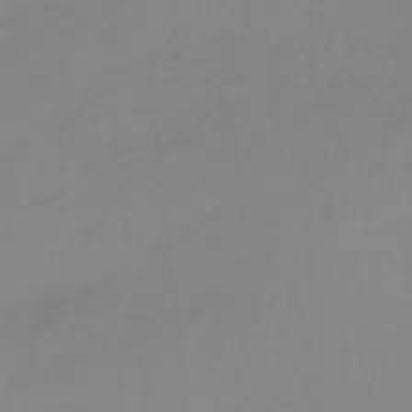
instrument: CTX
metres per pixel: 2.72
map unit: HNb
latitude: -34.5574
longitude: 57.9367
